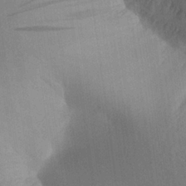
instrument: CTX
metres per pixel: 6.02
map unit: Aa
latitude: 26.1578
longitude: -143.6694
